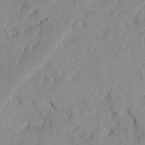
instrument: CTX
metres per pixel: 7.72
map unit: Ave
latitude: -8.3117
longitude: -116.8947
